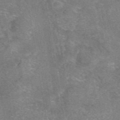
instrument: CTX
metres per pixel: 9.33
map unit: eAb
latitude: 47.2726
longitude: 102.8786
